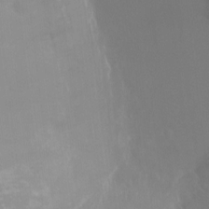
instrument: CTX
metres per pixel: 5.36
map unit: Ht
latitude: -9.4265
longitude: -32.1767
